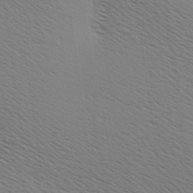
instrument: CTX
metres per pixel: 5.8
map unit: Hve
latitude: 3.5371
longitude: -121.7450
